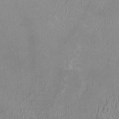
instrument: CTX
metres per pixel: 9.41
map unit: HNhu
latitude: -1.7478
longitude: -0.2711
